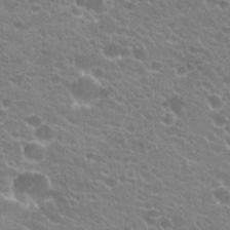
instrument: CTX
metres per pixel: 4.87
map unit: Hto
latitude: 23.5560
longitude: -35.6505
